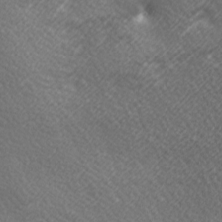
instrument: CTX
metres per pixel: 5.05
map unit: lAa
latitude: -6.1039
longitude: -121.8773
